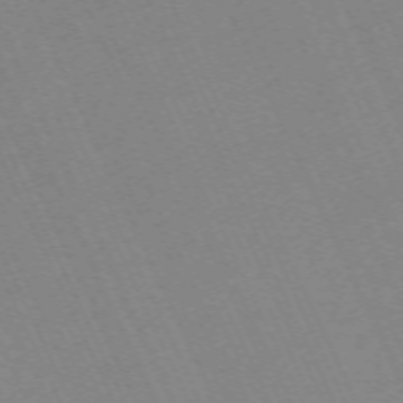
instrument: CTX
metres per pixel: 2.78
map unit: Hpe
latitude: -70.3495
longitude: 15.5777
